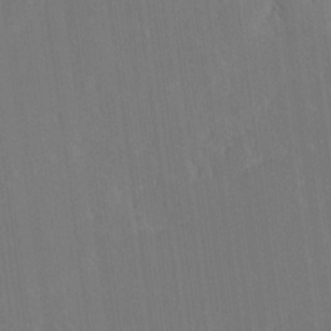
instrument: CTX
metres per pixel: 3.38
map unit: Ave
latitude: 19.8961
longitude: -137.5182
